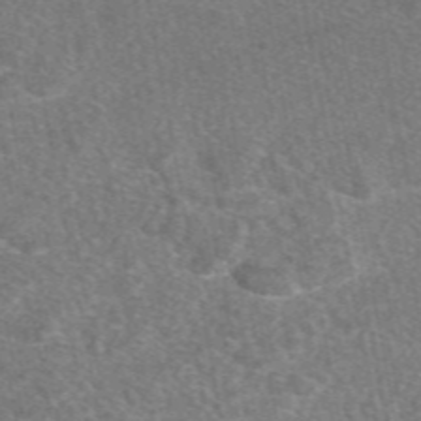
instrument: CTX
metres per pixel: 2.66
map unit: eAb
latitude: 48.3089
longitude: 113.0676
